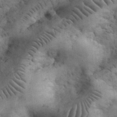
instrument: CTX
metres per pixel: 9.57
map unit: eHh
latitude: 33.2159
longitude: -68.0255
